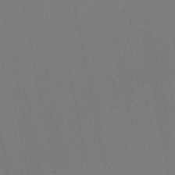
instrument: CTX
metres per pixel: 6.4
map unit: eHb
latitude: -50.1606
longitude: 72.3117
